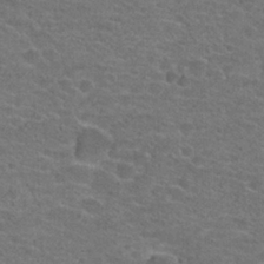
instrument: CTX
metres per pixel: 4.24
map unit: Hto
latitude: 21.3104
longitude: -43.7450
